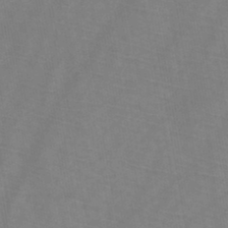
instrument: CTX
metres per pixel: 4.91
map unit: HNb
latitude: -44.8786
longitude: -39.6316
